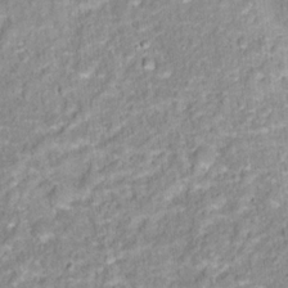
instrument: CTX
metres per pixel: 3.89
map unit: Hto
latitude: 16.4601
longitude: -36.7058
